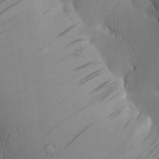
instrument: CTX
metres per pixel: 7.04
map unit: Aa
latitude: 27.0648
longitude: -135.0458
